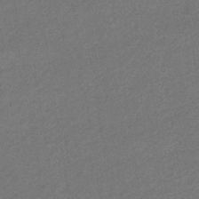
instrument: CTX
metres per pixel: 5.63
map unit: HNhu
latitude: -43.8422
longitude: 90.5385
